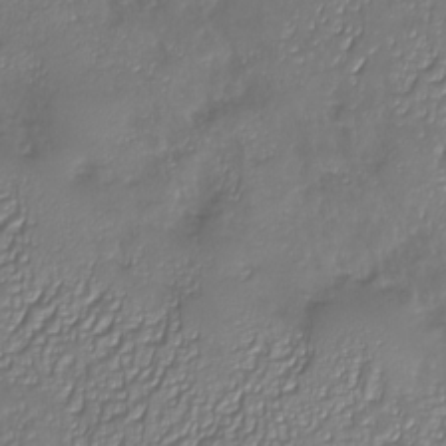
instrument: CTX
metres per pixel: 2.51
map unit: Nhu
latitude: -26.5762
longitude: -58.3656
